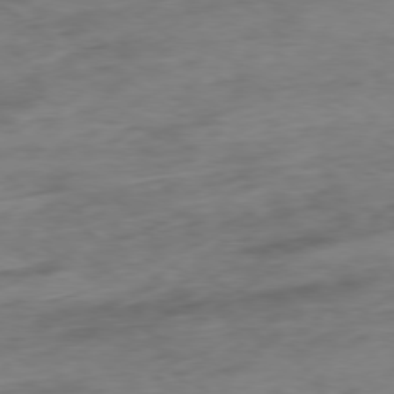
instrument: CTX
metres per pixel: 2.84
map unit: Ap
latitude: -78.9541
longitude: -77.3859
